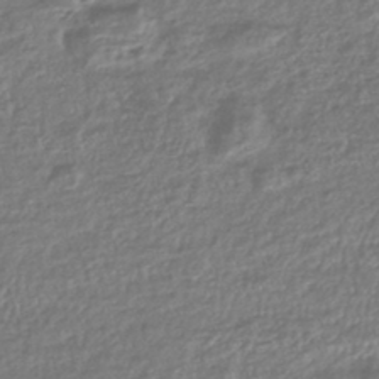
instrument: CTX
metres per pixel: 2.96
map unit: lHb
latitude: -43.6910
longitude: 68.9730
